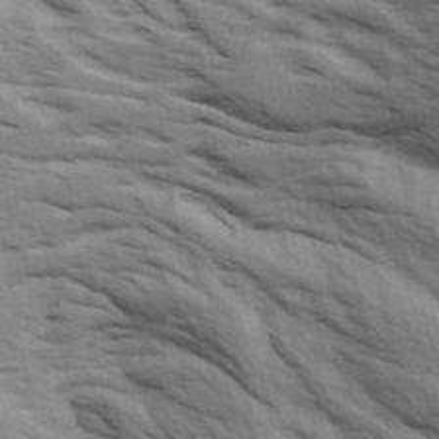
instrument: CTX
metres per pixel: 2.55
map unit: Ave
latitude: 15.7261
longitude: -129.6694
